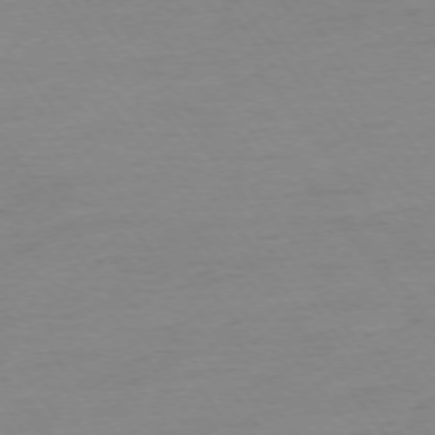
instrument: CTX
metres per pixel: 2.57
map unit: Ap
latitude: -74.8975
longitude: -83.3481
